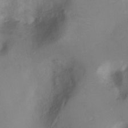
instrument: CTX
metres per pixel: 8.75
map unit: Ht
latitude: -0.6897
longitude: -36.3467
